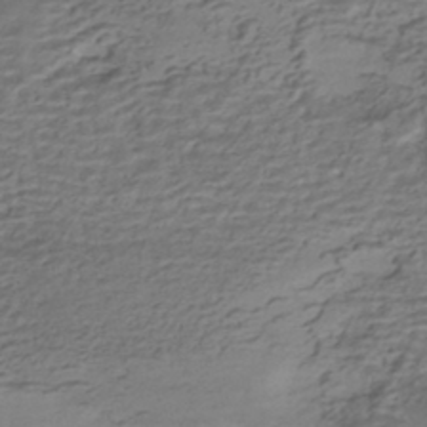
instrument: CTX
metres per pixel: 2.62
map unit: HNhu
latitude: -42.3306
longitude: 101.2375
